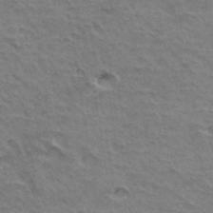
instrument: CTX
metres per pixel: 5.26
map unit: Hto
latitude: 35.6127
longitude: -44.0822
